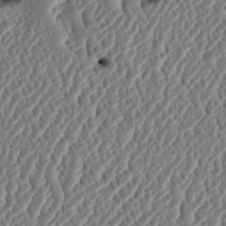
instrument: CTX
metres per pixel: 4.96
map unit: Htu
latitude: 2.5545
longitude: 149.8801
